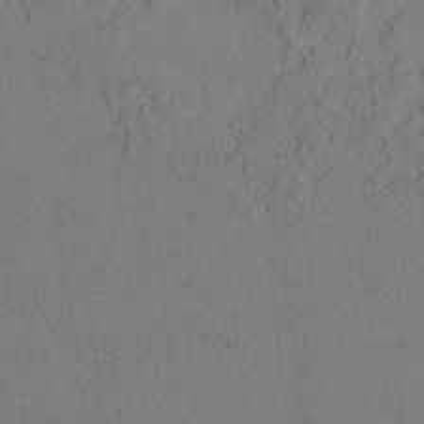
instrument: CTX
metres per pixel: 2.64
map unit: lAvf
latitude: 4.4790
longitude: 158.0094
